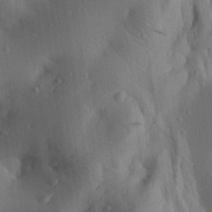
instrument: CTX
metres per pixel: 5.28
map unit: Aa
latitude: 23.1592
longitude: -137.5371
